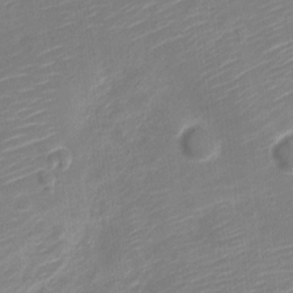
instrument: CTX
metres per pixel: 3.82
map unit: Nve
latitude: -19.0297
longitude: 107.5399
